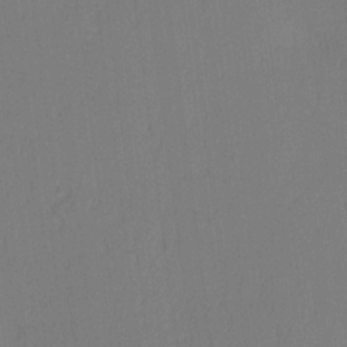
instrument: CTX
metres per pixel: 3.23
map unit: Ave
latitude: 12.7435
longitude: -107.2537
